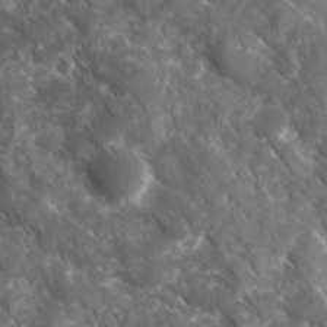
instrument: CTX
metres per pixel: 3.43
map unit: Ave
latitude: 16.8191
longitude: -131.2537
